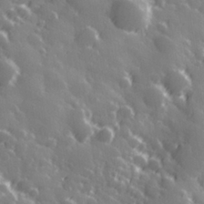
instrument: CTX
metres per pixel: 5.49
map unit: Hve
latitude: 28.1955
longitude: 146.8219
